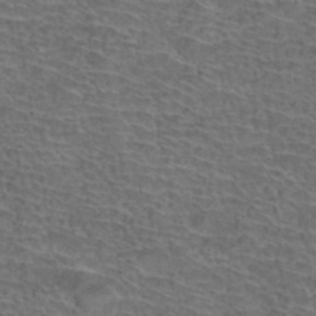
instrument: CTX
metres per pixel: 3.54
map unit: Hto
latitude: 37.2726
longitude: -43.8206
